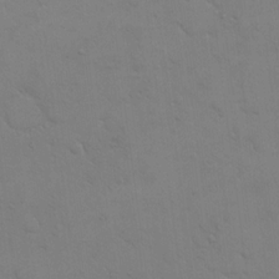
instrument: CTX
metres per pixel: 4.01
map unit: eHh
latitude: 17.0836
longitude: -66.5734
